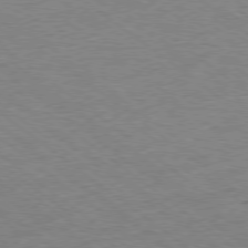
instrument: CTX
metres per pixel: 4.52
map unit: Ap
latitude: -78.8408
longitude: -49.6505
